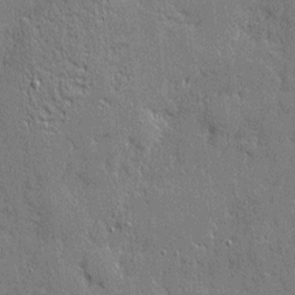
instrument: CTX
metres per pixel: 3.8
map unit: eHh
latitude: 4.6301
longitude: -75.4238
